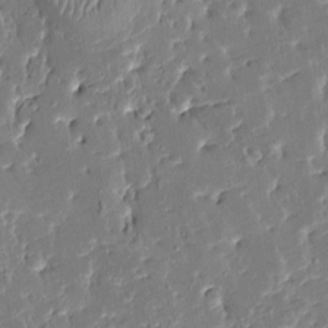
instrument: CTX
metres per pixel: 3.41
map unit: HNhu
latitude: 6.9136
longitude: -5.7261
